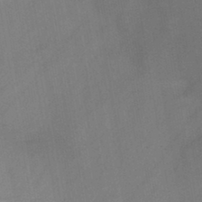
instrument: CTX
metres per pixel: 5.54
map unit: HNb
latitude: -45.4077
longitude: -39.8016
